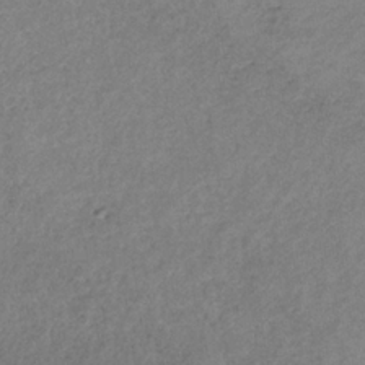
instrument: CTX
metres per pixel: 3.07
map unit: HNb
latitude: -33.0298
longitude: 56.5007
